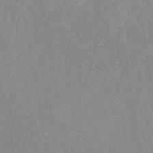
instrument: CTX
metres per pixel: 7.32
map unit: eAb
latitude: 45.4048
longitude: 110.3873
